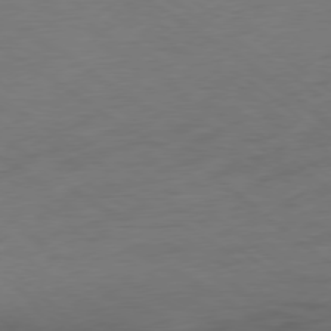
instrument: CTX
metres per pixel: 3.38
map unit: Ap
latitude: -76.9731
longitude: -76.2333
